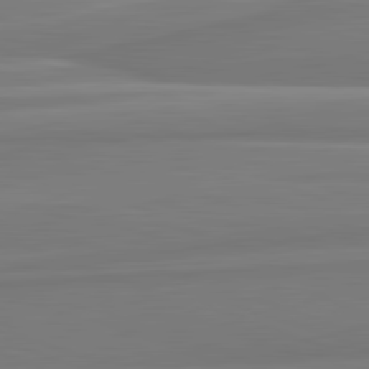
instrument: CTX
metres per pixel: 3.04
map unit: lApd
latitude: 82.4034
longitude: 169.9556
